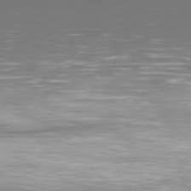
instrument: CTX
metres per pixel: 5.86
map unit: Hpe
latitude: 75.9717
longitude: -128.6301
